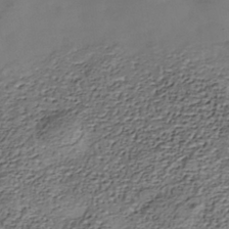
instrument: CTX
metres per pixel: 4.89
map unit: Nhe
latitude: -38.7652
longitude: -117.1592
